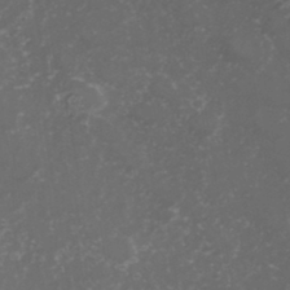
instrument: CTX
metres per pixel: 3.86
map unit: Hve
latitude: 33.3104
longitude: 149.4077
